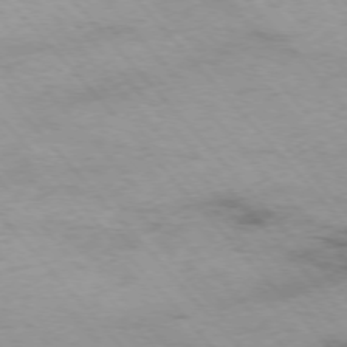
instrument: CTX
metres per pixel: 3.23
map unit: Ap
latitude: -76.0283
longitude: -88.0444
